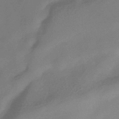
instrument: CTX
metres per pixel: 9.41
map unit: Hve
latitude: -34.1228
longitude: 90.0472
